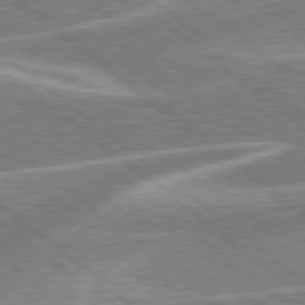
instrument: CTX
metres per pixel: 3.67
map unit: lApd
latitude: 78.8947
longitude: -158.1767
